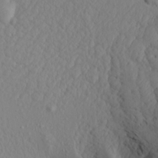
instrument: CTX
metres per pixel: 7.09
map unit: Aa
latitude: 16.7057
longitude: -143.8395
